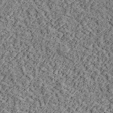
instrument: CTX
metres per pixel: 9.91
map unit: lHvf
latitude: 37.8772
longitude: -91.3860
